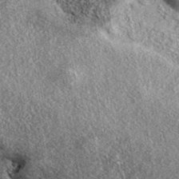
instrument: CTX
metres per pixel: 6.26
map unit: eAb
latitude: 38.9514
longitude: 108.1606
